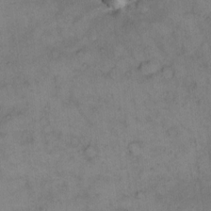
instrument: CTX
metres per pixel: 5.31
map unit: eHh
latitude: 13.2537
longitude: -63.6694
